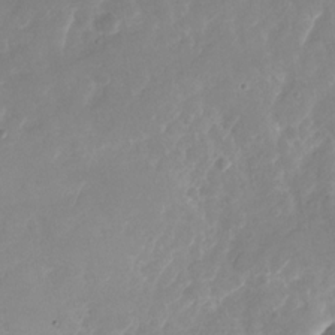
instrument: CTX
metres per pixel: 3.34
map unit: Nhu
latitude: -29.6155
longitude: -70.7057
